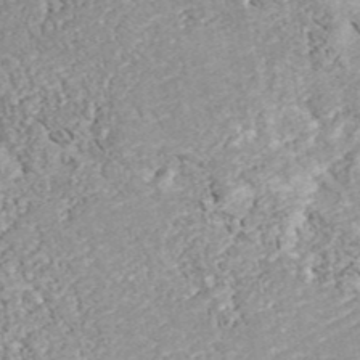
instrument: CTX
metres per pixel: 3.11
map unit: ANa
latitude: 44.1578
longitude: 45.2565
